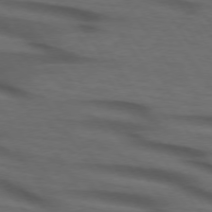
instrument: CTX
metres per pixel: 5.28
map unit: lApd
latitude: 73.7450
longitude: -74.5924
